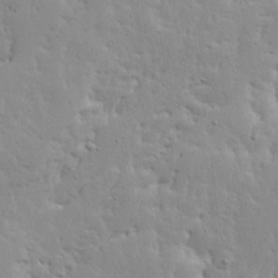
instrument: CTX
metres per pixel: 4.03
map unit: Ave
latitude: 13.6316
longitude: -133.5371
